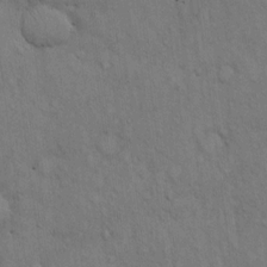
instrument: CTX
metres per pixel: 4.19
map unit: Hto
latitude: 14.1956
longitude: -60.8191
